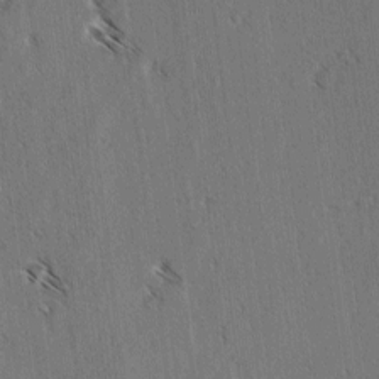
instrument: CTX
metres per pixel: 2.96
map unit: lAvf
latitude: -4.2172
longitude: -113.6883
